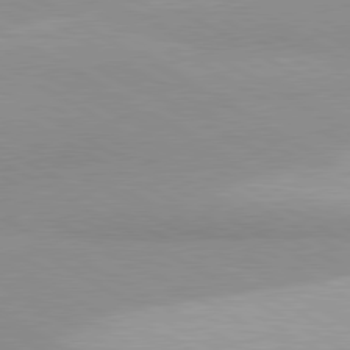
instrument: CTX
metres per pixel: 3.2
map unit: lApd
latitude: 80.4601
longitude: -179.2915
